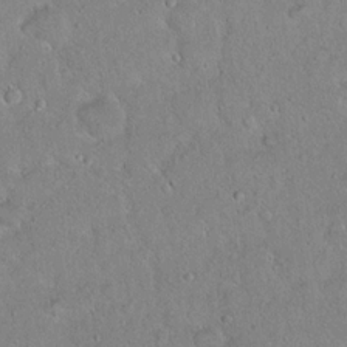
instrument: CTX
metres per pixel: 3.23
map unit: Hto
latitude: 15.8962
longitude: -40.7057
